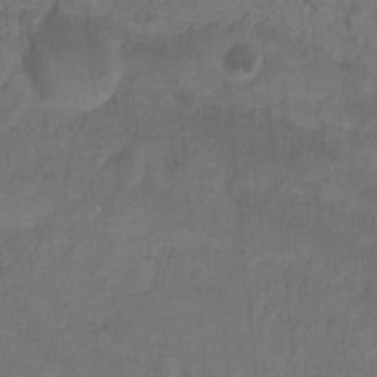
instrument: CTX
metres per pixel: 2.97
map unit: Ht
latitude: 0.5734
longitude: -34.5356
